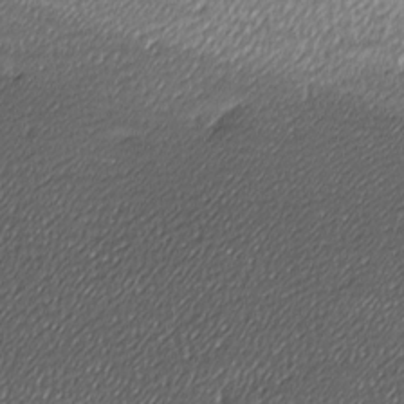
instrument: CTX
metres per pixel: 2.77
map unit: lAa
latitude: -10.6519
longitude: -126.4979
